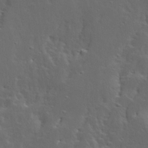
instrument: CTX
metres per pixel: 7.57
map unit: Ave
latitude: 13.9717
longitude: -135.7827
